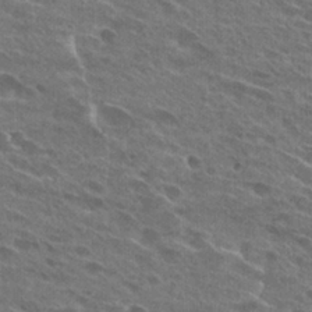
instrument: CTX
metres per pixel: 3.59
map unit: Hto
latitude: 26.1767
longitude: -43.7450
